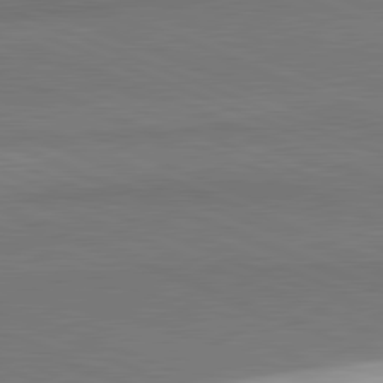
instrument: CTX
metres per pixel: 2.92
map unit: lApd
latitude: 81.7827
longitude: 160.2173
